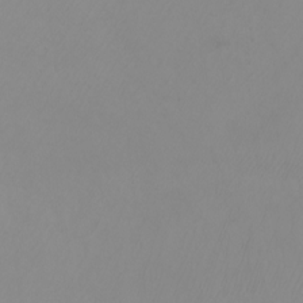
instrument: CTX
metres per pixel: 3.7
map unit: Nhu
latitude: -7.5021
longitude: -89.8962
